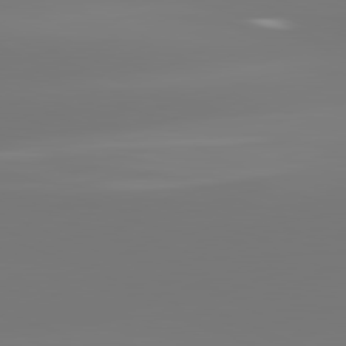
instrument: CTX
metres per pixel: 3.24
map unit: lApd
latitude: 81.6127
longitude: -150.9324
